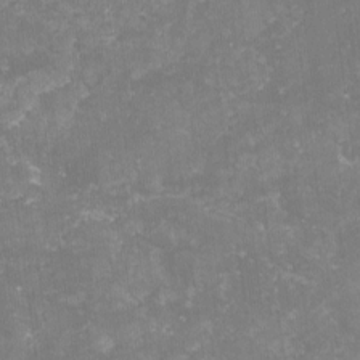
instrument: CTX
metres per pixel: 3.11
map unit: lHvf
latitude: -14.2362
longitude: -98.6868
